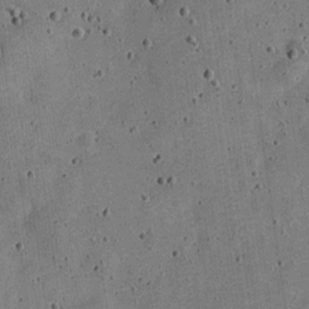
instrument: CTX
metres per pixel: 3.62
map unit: Nve
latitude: -25.3510
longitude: 105.6155
